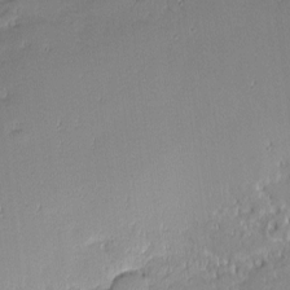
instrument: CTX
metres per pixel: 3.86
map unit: eHh
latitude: -1.4077
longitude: -85.8772
